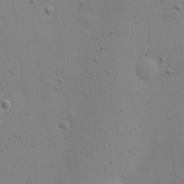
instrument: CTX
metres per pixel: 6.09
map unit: eHh
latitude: 24.5923
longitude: -69.8772
